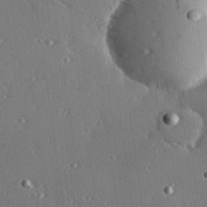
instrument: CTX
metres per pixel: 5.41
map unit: Hve
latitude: 27.1781
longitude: -92.1200
